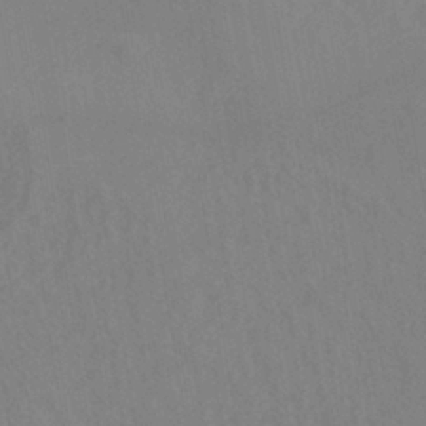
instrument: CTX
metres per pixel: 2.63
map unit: ANa
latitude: -38.3306
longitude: 95.4832
